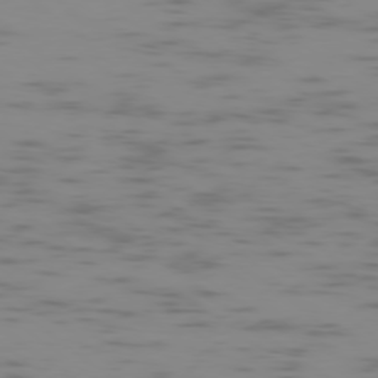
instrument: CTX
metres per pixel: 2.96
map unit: Ap
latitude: -78.2361
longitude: -65.4615
